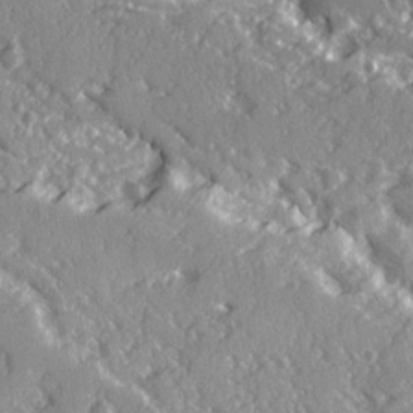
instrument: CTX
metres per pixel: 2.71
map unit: Ave
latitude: 16.3845
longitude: -130.1767
